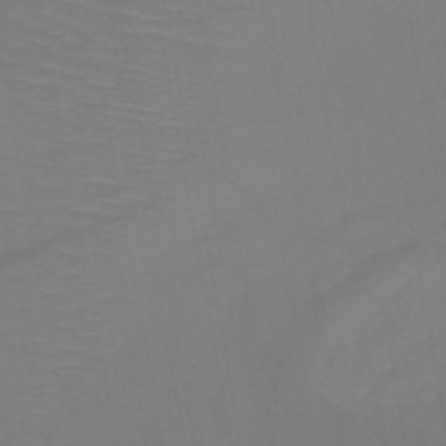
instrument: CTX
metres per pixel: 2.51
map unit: HNb
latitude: -50.8219
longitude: -44.5546
